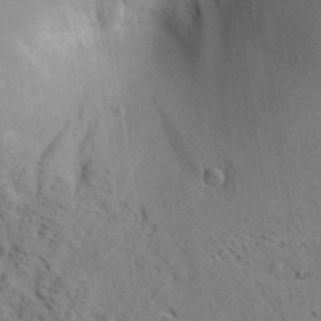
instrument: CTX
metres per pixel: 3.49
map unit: Aa
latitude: 19.1592
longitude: -140.4601
